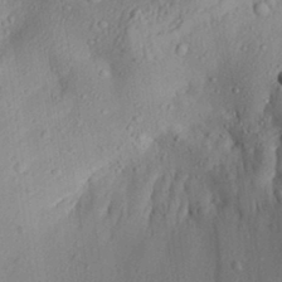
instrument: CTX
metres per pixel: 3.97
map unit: Aa
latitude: 31.7828
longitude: -133.9150
